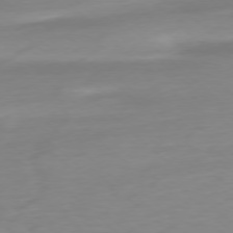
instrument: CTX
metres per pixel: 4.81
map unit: Ap
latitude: -78.1605
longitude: -67.4615
